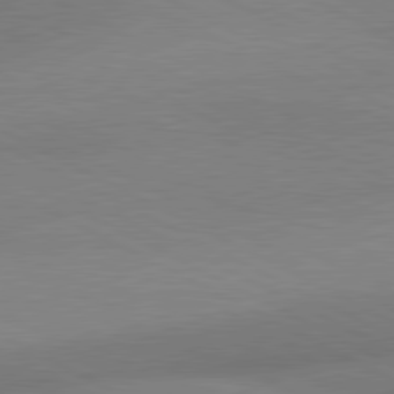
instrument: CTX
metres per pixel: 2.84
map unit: lApd
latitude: 80.6868
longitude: 128.6519
